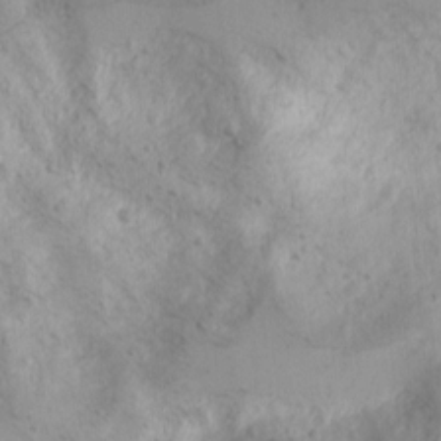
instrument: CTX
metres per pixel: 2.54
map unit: Nhu
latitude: -1.4833
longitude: -73.6316
